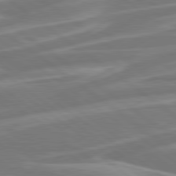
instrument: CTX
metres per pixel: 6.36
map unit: Hpe
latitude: 79.2726
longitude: -126.5168
